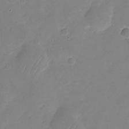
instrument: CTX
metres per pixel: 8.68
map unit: Nhu
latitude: -24.3684
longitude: -69.5938
